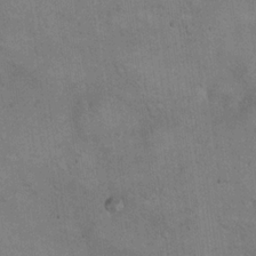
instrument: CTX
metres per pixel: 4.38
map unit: eHh
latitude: 21.8773
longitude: -61.3481
